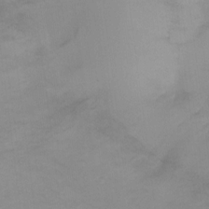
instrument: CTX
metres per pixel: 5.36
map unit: Hto
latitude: -13.0109
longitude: -40.3845
